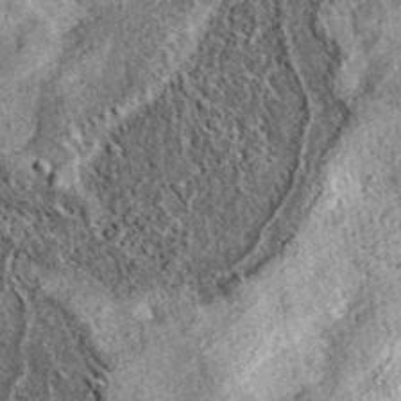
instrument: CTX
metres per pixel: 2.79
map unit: eAb
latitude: 36.3845
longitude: 111.7100
